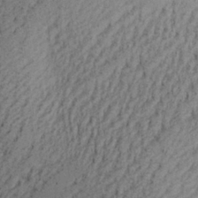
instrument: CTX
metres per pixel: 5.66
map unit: Aa
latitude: 27.8961
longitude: -136.2901
